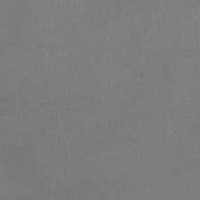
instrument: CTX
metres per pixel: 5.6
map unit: lHb
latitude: -36.5007
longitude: 68.5384
